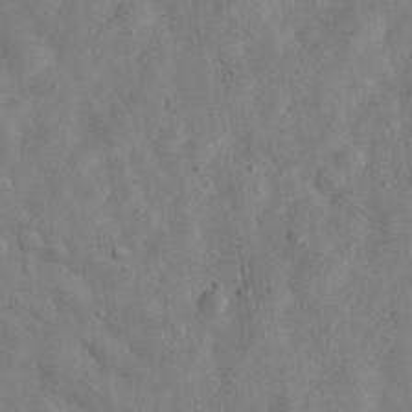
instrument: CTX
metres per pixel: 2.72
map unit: eHh
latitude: 29.9717
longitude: -75.7828
